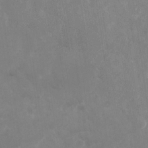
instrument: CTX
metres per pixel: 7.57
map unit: Nhu
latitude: -28.7652
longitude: -76.6490
